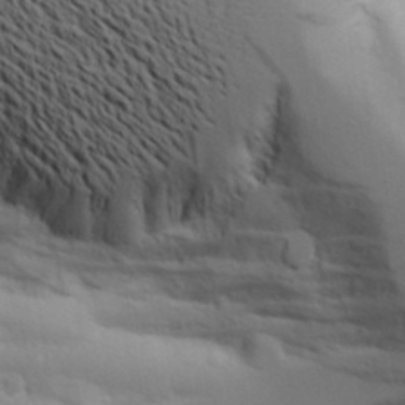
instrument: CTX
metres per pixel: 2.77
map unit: Aa
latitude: 18.7435
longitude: -125.8205
